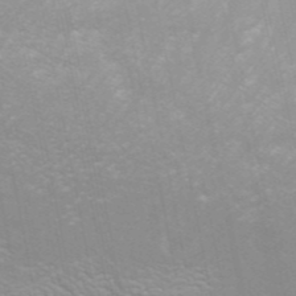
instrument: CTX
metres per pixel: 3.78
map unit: ANa
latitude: 43.5938
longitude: 27.9745
